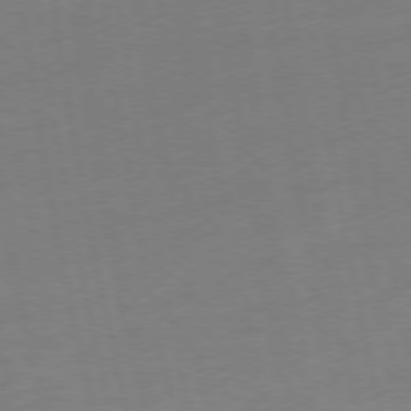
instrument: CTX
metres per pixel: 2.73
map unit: Ap
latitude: -74.9731
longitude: -74.4601
